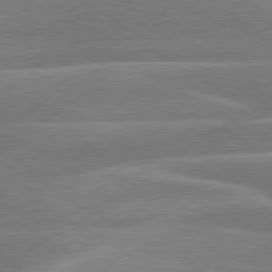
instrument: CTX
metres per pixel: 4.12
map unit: lApd
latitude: 79.8206
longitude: -123.9150
